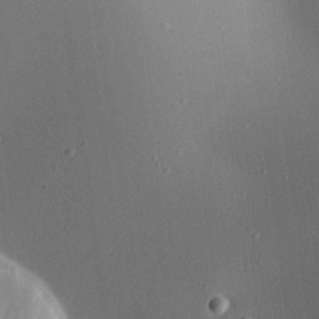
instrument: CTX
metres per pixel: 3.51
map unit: Ave
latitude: 18.2900
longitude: -140.6301
